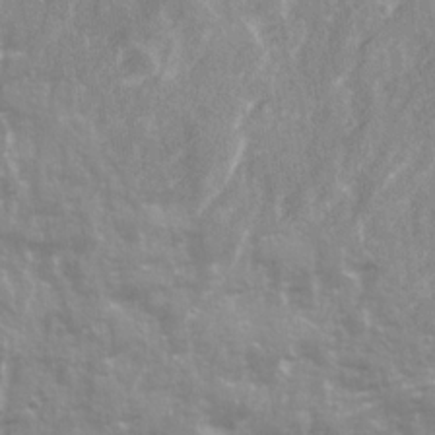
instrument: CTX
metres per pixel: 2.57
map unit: Ave
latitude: 21.4994
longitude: -132.5924
